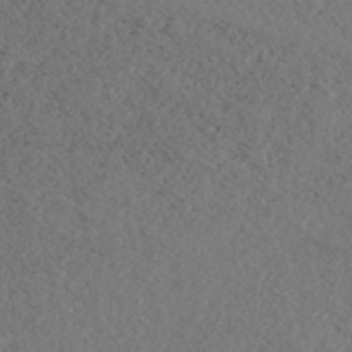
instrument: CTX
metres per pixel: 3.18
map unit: ANa
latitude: 44.0822
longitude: 37.0486
